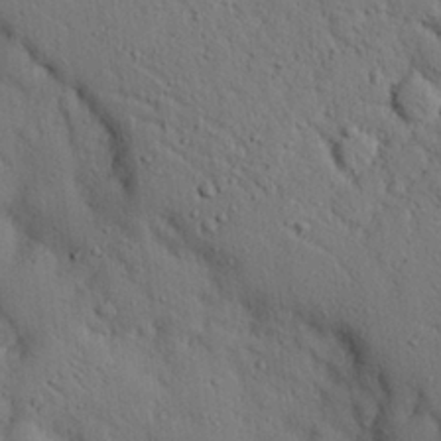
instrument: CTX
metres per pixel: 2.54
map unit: eHh
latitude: 25.1592
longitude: -77.4804
